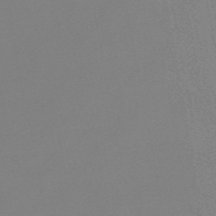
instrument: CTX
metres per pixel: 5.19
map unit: lHb
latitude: -48.1228
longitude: 66.7085
